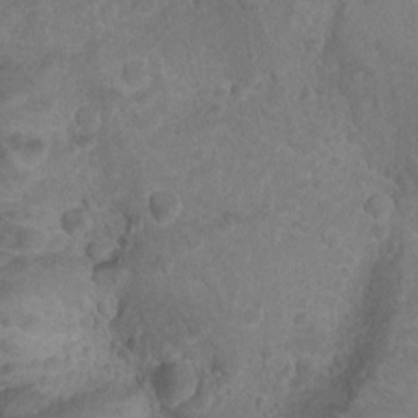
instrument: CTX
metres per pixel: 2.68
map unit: Ht
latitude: -2.5006
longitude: -26.7435
